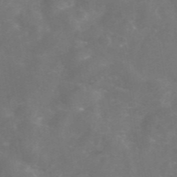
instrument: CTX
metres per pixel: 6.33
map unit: eAb
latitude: 46.4034
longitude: 126.4629
